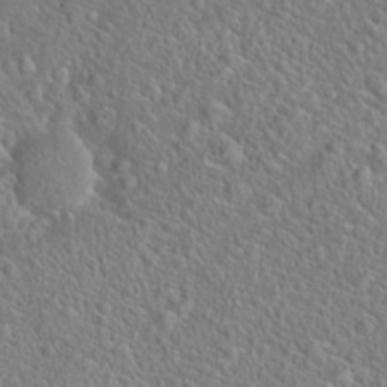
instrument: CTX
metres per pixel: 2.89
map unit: Hto
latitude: 19.9717
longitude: -44.7813
